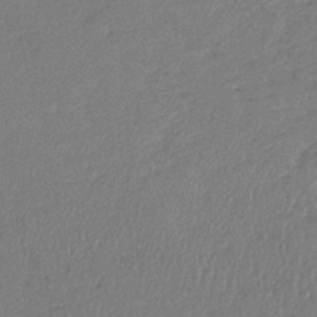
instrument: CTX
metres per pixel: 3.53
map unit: lHb
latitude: -44.7085
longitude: 70.8408
